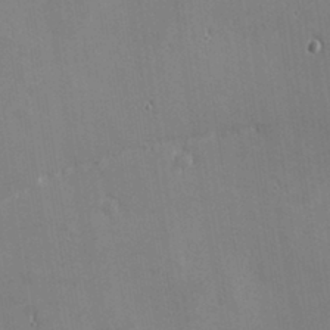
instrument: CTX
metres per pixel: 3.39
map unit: eHh
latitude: -2.4628
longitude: -81.4993
